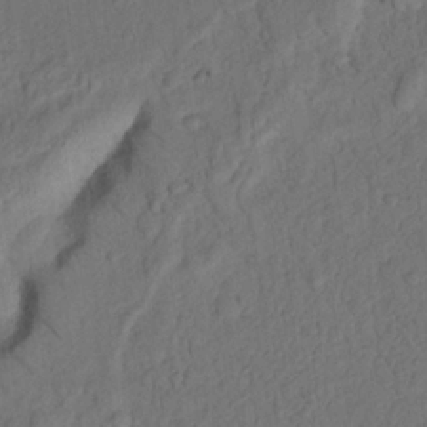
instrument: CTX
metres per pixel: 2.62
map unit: Nhu
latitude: 21.4238
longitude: -75.4426
